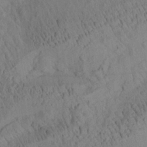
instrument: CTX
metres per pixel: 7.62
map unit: Aa
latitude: 26.6491
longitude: -142.0822
